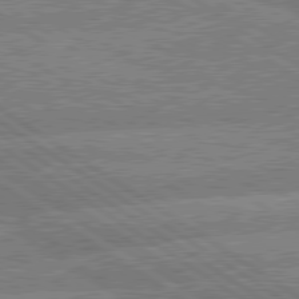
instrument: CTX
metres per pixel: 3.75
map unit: lApd
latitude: 79.6883
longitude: -157.7071
